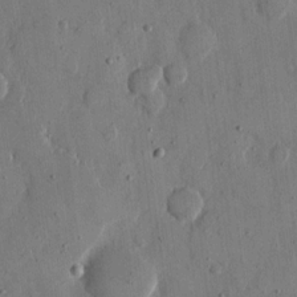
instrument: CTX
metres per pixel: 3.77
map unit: eHh
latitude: 11.9906
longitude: -69.0648
